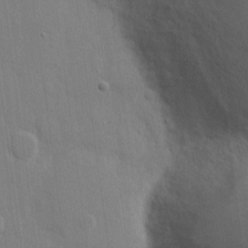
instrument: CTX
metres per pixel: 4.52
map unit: eHh
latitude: 12.5735
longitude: -70.4979
